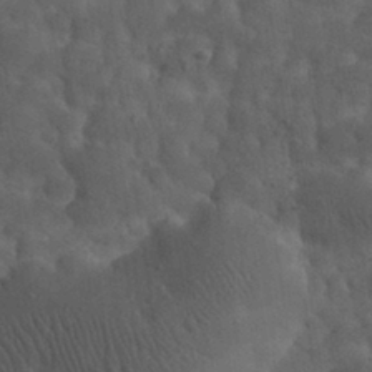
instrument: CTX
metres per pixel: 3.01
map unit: eHh
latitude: 30.4790
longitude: -68.4979
